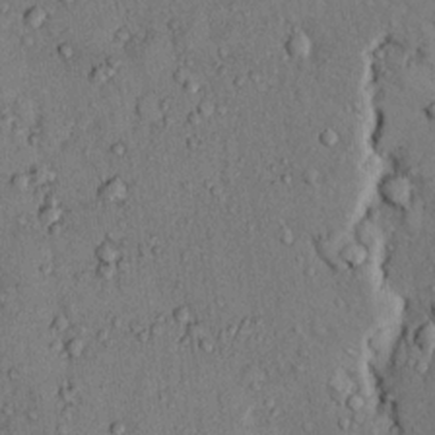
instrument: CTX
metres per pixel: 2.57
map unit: Hto
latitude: 13.1592
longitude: -58.3467
